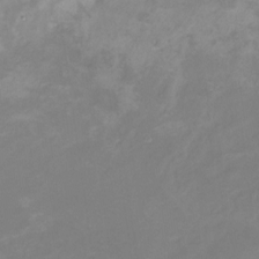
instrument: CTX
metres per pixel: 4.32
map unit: Nve
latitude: -24.7085
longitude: -108.8191
